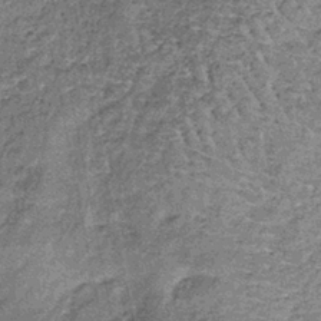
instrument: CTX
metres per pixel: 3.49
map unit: lHb
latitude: -38.4251
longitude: 64.8975
